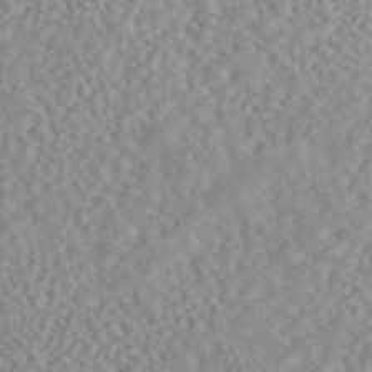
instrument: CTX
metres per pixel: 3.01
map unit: ANa
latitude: 45.8394
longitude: 50.2173
